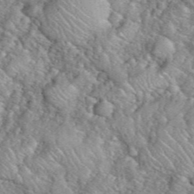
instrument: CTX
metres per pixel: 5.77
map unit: eHh
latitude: 39.6883
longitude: -59.0081
